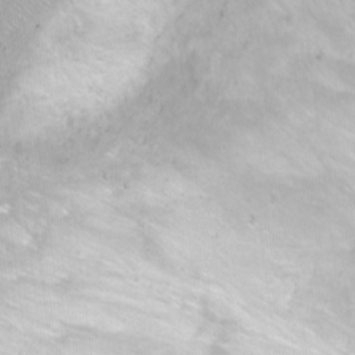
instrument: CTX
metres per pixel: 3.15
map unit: Ht
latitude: 3.2537
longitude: -35.0458
